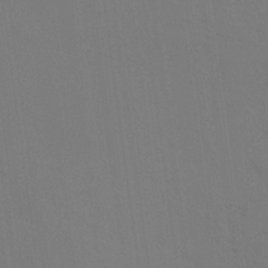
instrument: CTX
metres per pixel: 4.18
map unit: HNhu
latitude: 10.3090
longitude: 23.4455
